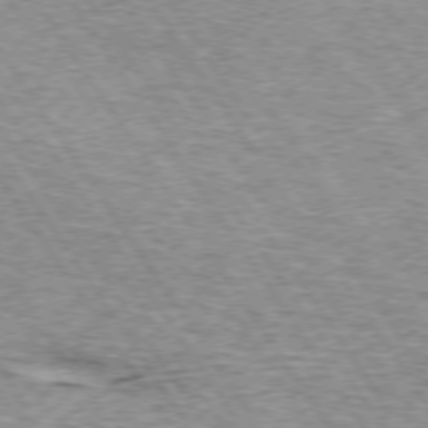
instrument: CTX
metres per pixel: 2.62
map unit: lApd
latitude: 73.6127
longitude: -75.1781
